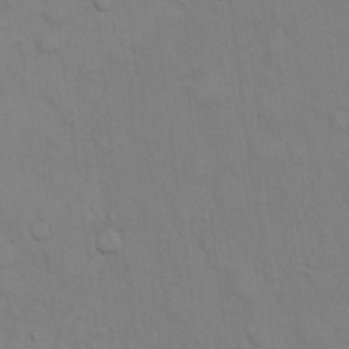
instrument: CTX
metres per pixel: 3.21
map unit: eHh
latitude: 16.4790
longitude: -62.6869
